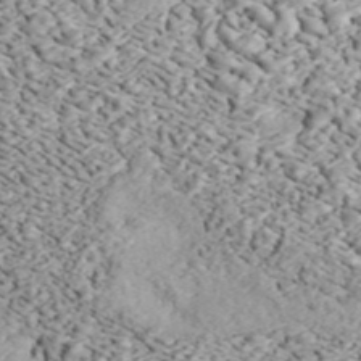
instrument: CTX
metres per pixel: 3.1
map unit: ANa
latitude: 44.0633
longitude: 46.5573
